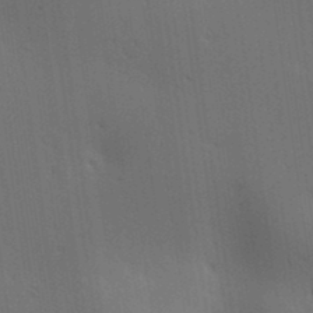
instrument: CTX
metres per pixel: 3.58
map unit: lAa
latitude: 11.7639
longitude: -108.3089
